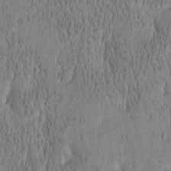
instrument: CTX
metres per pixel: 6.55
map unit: Htu
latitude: -4.7463
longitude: 175.2187
